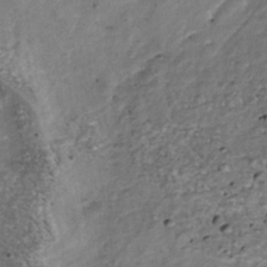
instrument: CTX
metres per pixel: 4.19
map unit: Nhu
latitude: -39.3888
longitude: -81.2348
